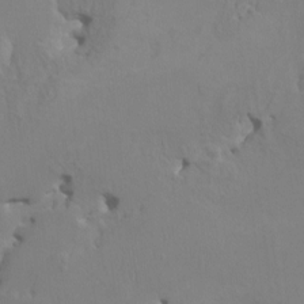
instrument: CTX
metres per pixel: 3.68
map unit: HNhu
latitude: 4.1011
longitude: -3.9906
